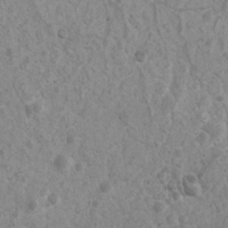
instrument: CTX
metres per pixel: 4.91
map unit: Nhu
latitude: 7.1025
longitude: -20.6679
